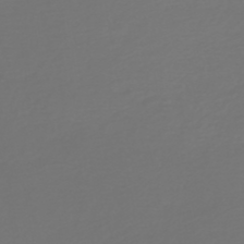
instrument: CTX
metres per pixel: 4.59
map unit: HNb
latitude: -46.9541
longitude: 54.7085
